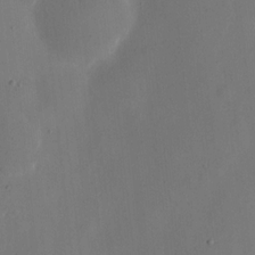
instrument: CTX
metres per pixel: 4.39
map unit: eHh
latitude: 10.7813
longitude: -67.9906
